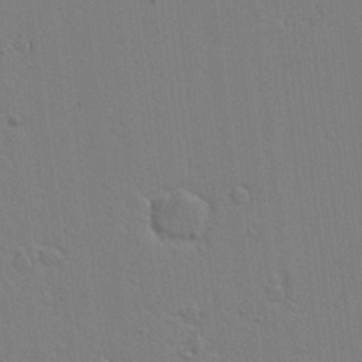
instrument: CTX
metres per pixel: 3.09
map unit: lAvf
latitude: 17.0458
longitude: -127.3482
